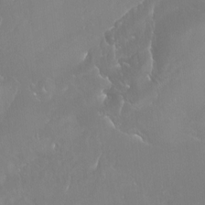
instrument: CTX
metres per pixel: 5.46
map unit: Ht
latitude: -15.5399
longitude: -44.3845
